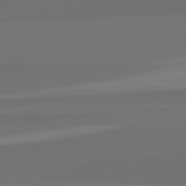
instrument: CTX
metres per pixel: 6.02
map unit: lApd
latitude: 82.8569
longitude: 166.1039
